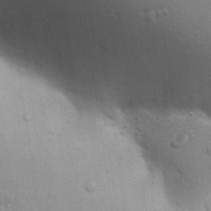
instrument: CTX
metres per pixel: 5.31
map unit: Aa
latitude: 30.2712
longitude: -145.4615
